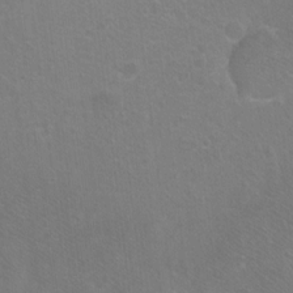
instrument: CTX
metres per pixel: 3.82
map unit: Ht
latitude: -6.6329
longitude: -36.8758
